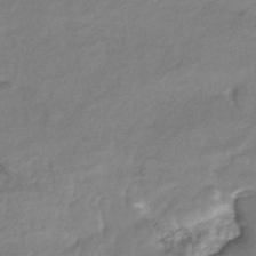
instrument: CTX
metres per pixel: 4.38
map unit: ANa
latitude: -42.8596
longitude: 109.1998
